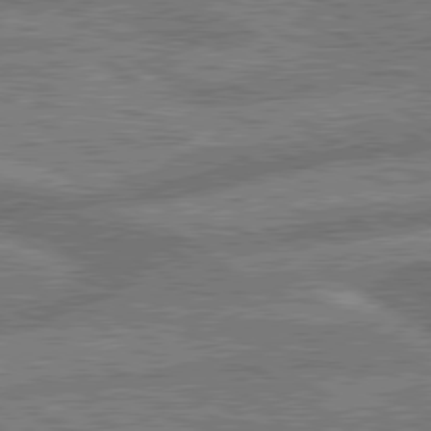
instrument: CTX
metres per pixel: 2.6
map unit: lApd
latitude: 79.9906
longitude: -169.3671
